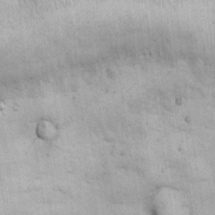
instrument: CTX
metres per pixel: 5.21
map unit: eHh
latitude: 25.0269
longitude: -65.1025
